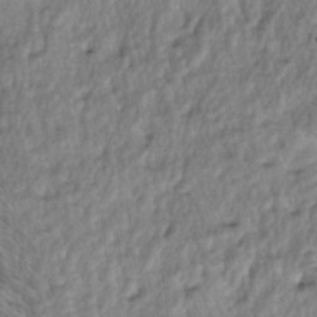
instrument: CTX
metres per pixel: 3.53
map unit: lAa
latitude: -5.2942
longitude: -125.4804
